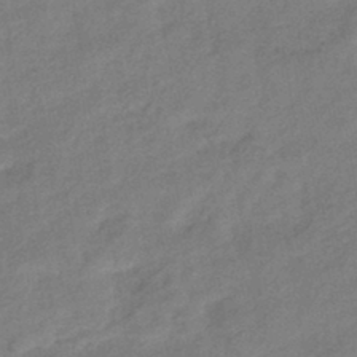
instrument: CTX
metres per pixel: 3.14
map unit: eHb
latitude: -41.8800
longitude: 82.7085
